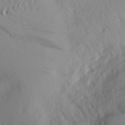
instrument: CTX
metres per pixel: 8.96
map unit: Aa
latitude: 27.7828
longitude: -146.8569
